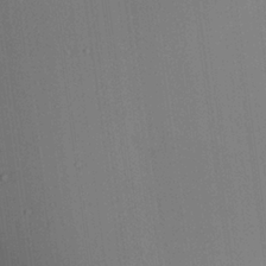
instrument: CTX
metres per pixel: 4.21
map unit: Aa
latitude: 25.3859
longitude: -137.8395
